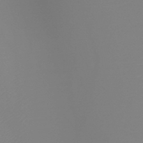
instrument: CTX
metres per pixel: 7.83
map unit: HNb
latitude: -48.9353
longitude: -51.3670
